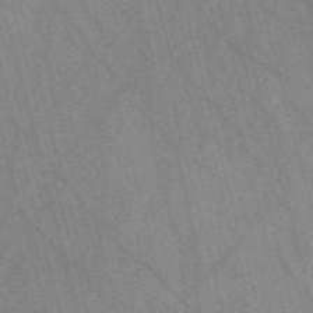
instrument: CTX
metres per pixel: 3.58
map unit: Nve
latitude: -57.4454
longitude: 63.9178
